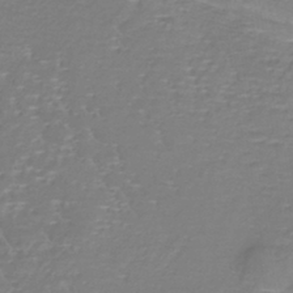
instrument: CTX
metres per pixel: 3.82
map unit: lHb
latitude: -40.6329
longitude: 59.0108
